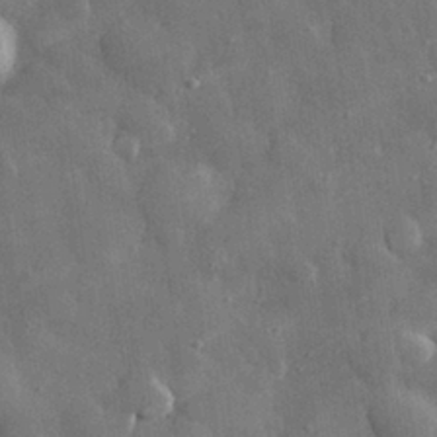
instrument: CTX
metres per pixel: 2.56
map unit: eHh
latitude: 30.2145
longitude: -78.9514
